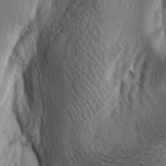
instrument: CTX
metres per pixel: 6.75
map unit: lAa
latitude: -4.6518
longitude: -124.3845
